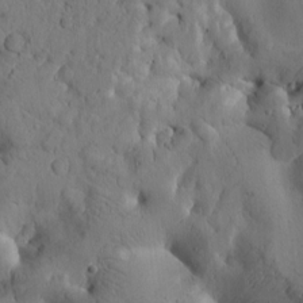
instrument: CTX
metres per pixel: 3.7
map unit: Htu
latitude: -2.2739
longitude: 170.6330
